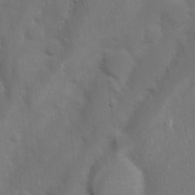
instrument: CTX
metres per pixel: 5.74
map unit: Nhu
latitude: 4.8380
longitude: -24.6112
